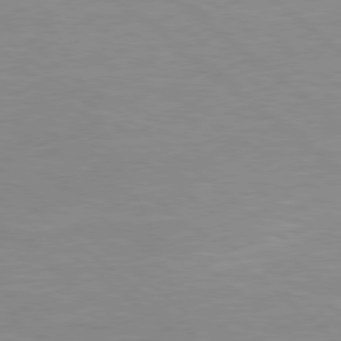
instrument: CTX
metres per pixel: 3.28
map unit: Hpe
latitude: 78.1956
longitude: -141.4237
